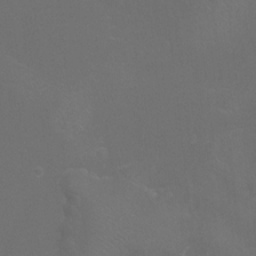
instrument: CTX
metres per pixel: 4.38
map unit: Htu
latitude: -7.5210
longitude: -33.0836
